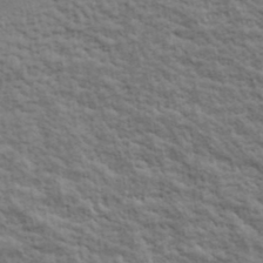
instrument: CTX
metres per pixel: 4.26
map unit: lHvf
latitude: 38.9514
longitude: -89.2537
